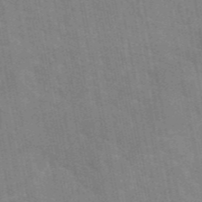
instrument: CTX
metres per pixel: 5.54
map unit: eAb
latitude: 45.7072
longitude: 122.0850
